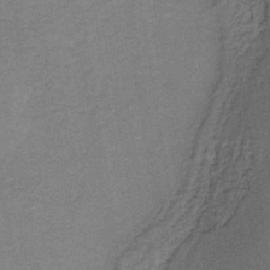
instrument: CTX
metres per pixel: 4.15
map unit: HNb
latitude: -38.8219
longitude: 50.2928
